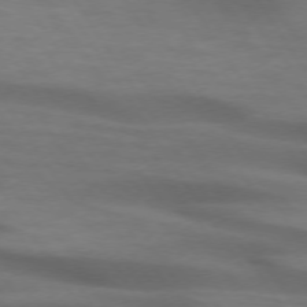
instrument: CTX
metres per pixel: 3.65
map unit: lApd
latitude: 73.7639
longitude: -52.4412
